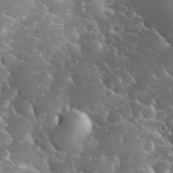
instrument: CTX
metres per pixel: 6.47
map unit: eHh
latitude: 34.5734
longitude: -65.9717
